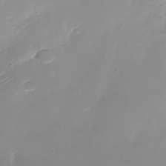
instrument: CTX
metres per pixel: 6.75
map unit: Nhu
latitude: -27.4643
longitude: -60.1766
